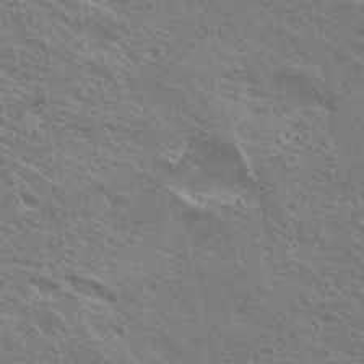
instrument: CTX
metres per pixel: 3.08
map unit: Hto
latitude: 24.9891
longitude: -38.7624
